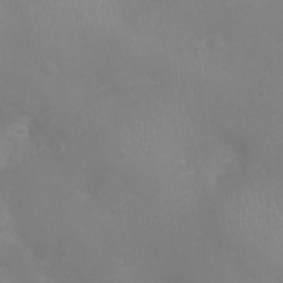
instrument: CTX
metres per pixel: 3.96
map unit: Ht
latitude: -8.1795
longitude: -20.6869
